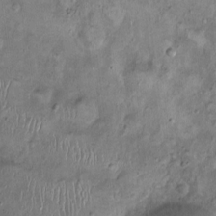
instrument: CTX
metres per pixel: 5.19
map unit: Nhu
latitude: 0.4223
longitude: -15.5560
